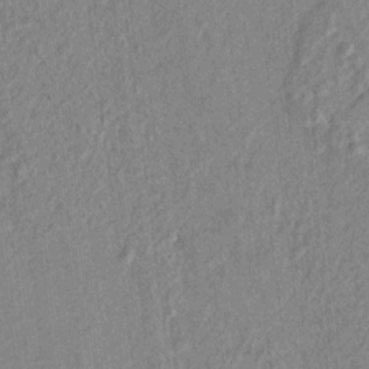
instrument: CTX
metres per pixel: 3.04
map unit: lAvf
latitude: 7.0080
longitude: 166.3684
